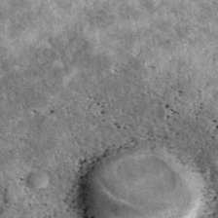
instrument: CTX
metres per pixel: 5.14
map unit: eAb
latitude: 38.8002
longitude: 110.1984
